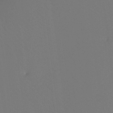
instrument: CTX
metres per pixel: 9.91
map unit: Htu
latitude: -13.2943
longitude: -48.7813
